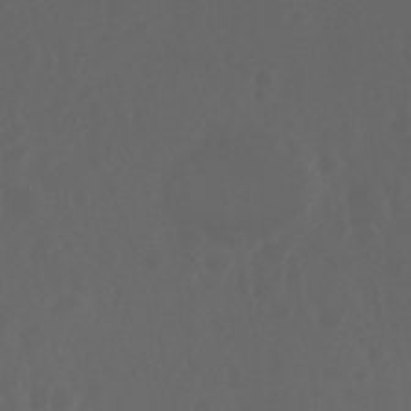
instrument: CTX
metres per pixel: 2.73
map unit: Nhu
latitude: 28.9325
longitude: -57.3859
